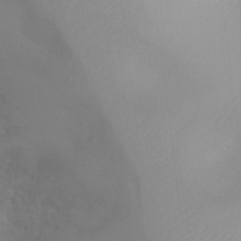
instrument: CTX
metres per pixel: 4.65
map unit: Ht
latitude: -0.6519
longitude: -19.2537
